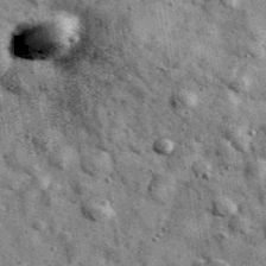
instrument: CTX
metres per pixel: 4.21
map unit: Ave
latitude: 40.5924
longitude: -106.9703
